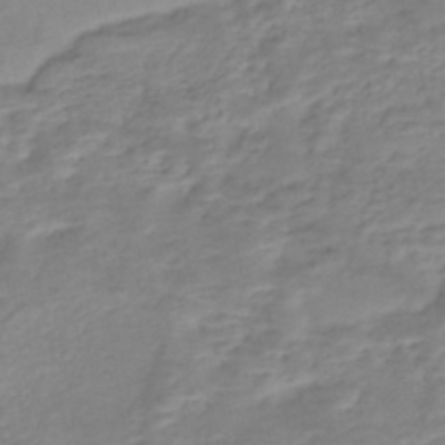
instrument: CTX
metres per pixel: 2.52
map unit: Nhe
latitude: -46.4251
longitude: 152.3495
